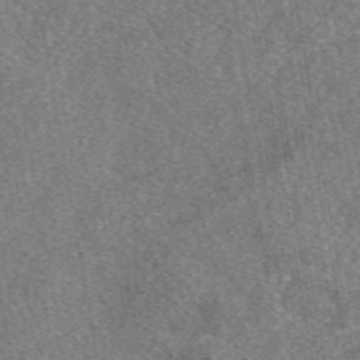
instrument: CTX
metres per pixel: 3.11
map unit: eAb
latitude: 48.3467
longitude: 109.2376
